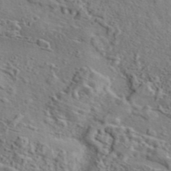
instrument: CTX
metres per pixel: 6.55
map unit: eAb
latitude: 43.4049
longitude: 114.1606
